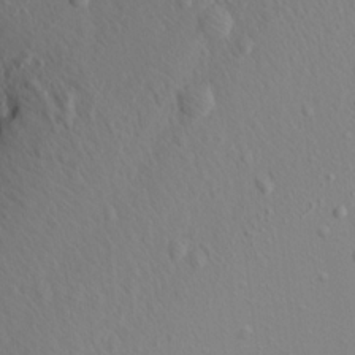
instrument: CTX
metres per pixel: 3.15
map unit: Aa
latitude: 16.8191
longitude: -143.7072
